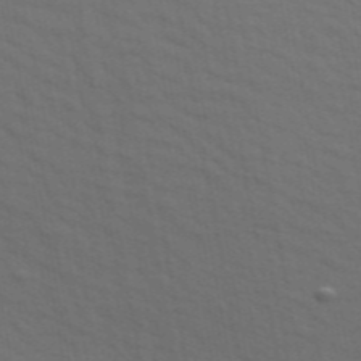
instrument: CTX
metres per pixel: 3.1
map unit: ANa
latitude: 47.9150
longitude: -76.4979
